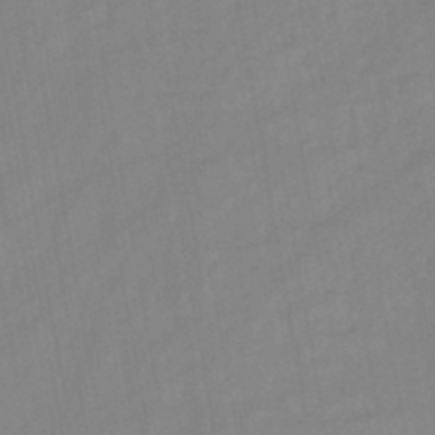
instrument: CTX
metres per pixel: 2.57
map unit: HNb
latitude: -45.8233
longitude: -38.8002
